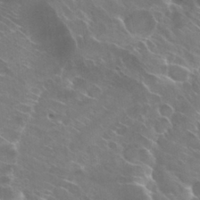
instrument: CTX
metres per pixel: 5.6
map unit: Hto
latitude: 29.5749
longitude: -43.8394
